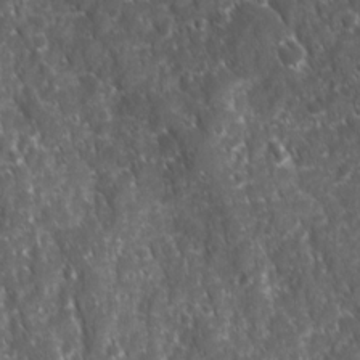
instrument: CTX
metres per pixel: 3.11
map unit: Ave
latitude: 15.6883
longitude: -132.2900
